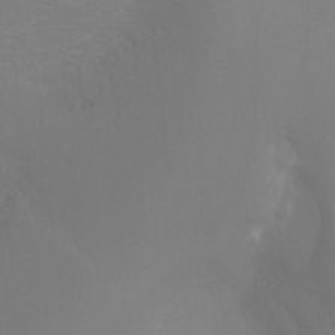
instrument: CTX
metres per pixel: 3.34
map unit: Ht
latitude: -6.4818
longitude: -28.8380
